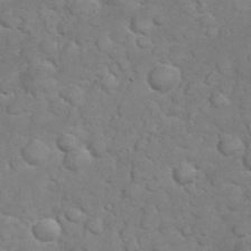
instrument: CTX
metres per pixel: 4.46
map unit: eHh
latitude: 32.3845
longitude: -62.5168
